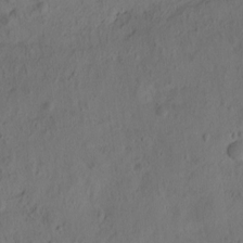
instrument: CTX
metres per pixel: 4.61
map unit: eHh
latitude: -1.6911
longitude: 16.5574
